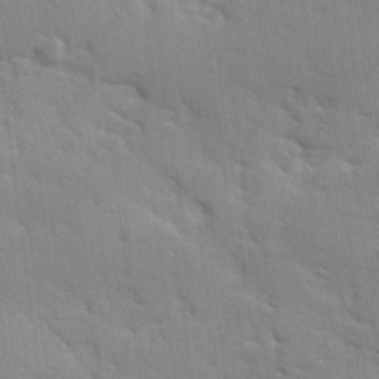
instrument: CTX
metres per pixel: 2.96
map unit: Ave
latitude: 10.2334
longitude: -102.7246
